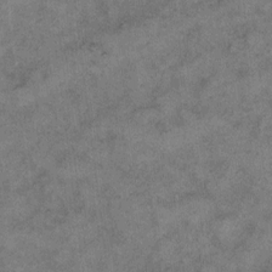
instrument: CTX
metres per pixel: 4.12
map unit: eHh
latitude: 10.3845
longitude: -63.6127
